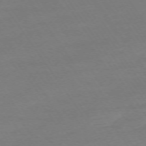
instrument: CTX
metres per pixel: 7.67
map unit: Ap
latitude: -73.8422
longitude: -83.9339
